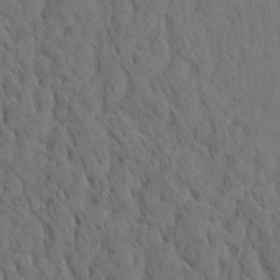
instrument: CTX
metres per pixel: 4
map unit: eHh
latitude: -1.7289
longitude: 18.0283
